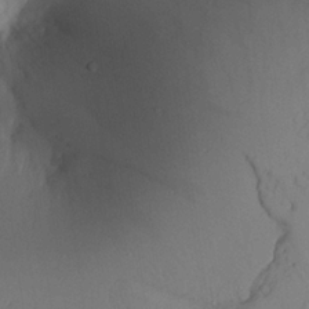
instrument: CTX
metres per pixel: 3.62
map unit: Aa
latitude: 24.8191
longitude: -132.8002
